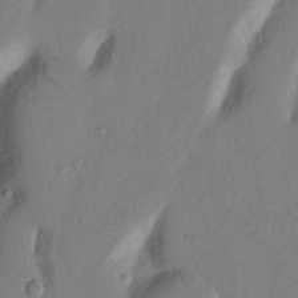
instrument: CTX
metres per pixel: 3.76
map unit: Nhu
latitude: 19.0269
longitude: -77.0269
